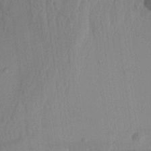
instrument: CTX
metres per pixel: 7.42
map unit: Aa
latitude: 25.4237
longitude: -143.4993
